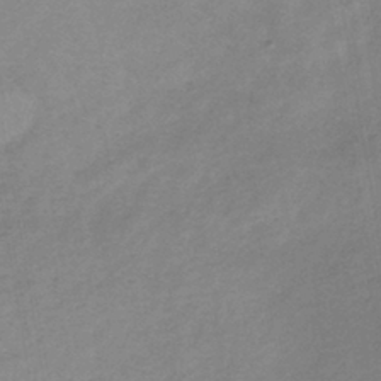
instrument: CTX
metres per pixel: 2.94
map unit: lHb
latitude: -40.3306
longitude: 72.7274
